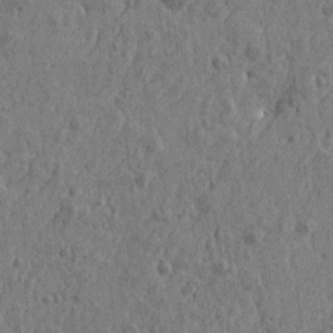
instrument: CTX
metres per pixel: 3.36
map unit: Htu
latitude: -5.5588
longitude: 179.5588
